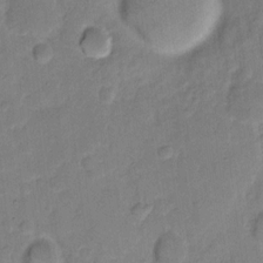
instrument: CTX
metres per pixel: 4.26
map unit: eHh
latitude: 10.8569
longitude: -64.4034
